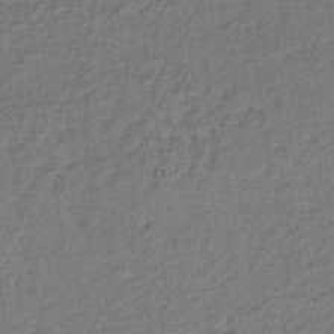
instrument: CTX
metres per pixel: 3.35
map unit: lHb
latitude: -37.6532
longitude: 59.7855
